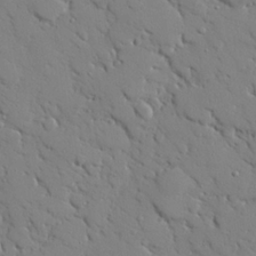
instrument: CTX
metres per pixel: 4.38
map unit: eHh
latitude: 25.9717
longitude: -78.0444
